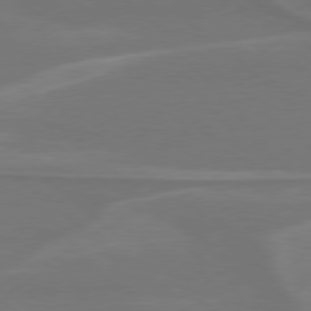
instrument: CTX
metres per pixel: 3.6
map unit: Hpe
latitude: 78.2712
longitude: -125.7827
